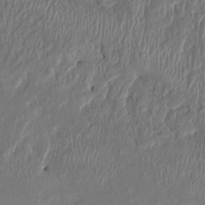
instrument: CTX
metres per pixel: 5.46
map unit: HNhu
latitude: 2.7246
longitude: -6.8569
